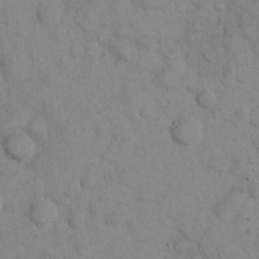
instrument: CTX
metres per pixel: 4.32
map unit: eHh
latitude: 22.3845
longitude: -59.0270
